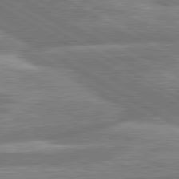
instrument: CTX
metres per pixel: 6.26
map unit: lApd
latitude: 80.6679
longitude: -165.5560
